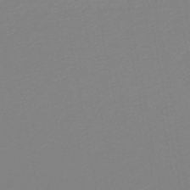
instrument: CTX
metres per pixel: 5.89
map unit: lHb
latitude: -46.2550
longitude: 66.3873
